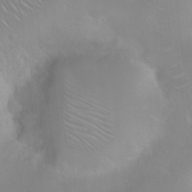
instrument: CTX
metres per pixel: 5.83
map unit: Nhu
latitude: 2.4601
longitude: -24.5167
